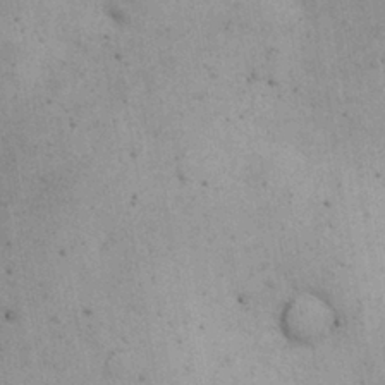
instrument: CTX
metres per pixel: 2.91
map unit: Nhu
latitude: 26.8191
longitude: -68.3656
